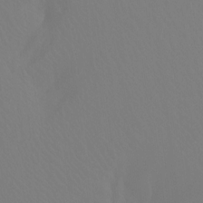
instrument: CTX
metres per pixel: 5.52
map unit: Ht
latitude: -13.2376
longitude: -50.4034
